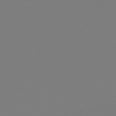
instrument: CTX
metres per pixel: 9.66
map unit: Hpe
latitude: 78.8758
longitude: -166.9891
